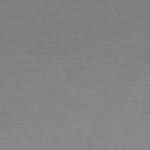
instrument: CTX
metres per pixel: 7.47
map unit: Ap
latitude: -76.7652
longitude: -76.3656
